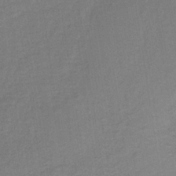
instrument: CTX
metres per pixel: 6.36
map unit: lHb
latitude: -34.6518
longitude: 63.5777
